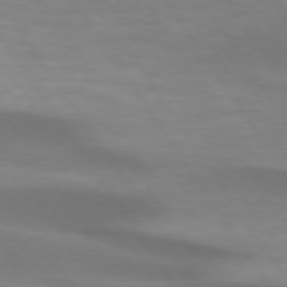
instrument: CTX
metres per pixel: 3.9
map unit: lApd
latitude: 73.8962
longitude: -51.0647
